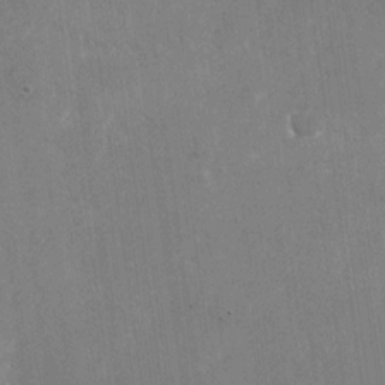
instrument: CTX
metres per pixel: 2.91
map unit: Nhu
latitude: -25.9178
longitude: -71.8583
